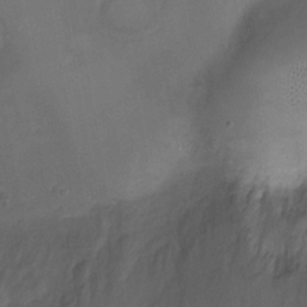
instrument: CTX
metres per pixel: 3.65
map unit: Ht
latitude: -4.5573
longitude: -18.0822
